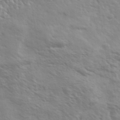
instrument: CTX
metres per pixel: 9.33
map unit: Ave
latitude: 37.0270
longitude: -111.3293
